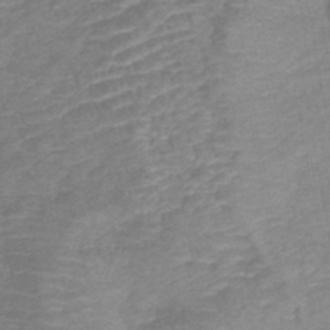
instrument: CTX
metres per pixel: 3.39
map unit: lHb
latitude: -41.4265
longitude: 77.0864
